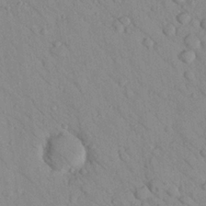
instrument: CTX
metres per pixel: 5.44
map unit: Nhu
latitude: 23.9906
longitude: -74.7624
